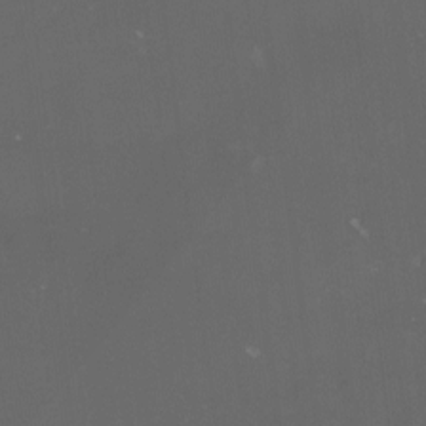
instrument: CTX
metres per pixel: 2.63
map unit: lHvf
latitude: -13.4832
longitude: -101.2348
